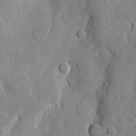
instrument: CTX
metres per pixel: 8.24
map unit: eHh
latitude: 11.0648
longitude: -67.3481
